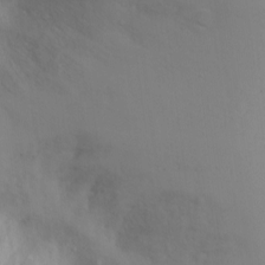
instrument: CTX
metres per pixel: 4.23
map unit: Ht
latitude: -4.3306
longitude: -29.1214
